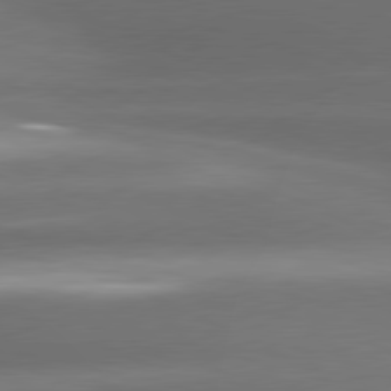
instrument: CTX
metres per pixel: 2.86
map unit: lApd
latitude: 80.8191
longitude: -143.2537
